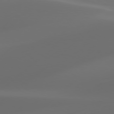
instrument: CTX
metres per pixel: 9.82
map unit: Hpe
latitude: 76.4601
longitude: -131.3293
